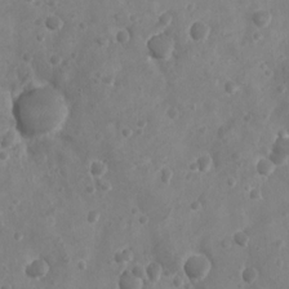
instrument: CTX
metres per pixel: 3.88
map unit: Nhu
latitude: 5.6883
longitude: -18.7813
